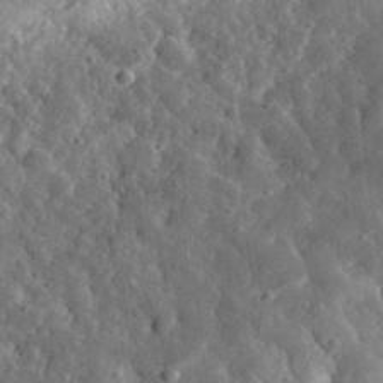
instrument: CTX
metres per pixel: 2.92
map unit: eHh
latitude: 33.9717
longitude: -79.6127
